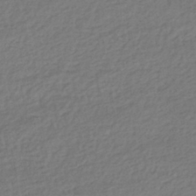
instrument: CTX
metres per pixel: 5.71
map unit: HNhu
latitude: -43.4832
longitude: 97.3888
